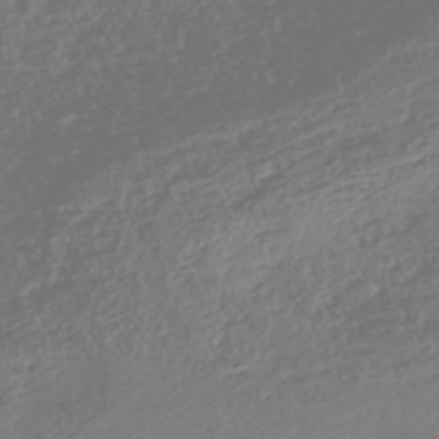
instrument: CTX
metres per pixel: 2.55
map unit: Nhe
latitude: -46.5573
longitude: -172.2522
